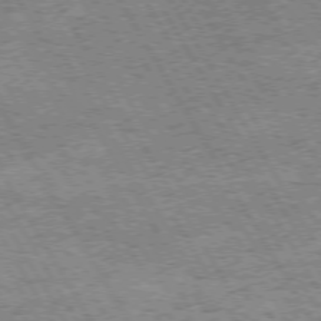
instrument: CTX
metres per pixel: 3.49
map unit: Hpe
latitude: 73.4427
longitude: -129.5371
